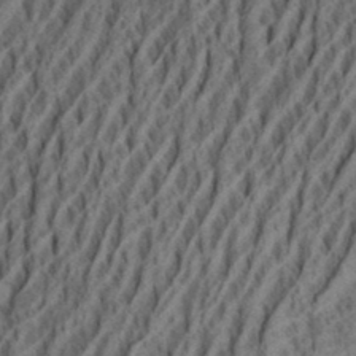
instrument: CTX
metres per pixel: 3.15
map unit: eHh
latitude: 34.8758
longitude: -137.5560
